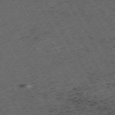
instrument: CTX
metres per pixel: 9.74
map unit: Hpe
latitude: -70.7841
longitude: 17.2187
